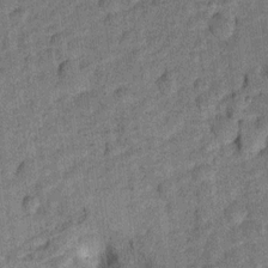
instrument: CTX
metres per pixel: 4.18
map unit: Ht
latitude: 9.2348
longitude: -38.8191
